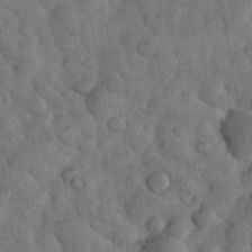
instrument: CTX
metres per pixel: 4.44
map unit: eHh
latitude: 33.6694
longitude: -68.4412
